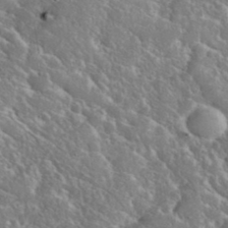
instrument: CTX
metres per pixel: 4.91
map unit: eHh
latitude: 37.5371
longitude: -60.8002
